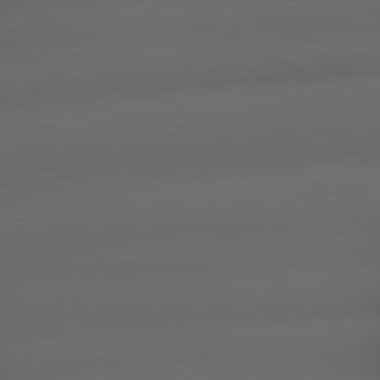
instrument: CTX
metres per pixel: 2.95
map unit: lApd
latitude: 79.1214
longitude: -165.6127
